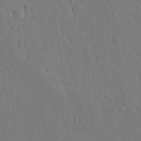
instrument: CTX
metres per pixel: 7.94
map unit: lHvf
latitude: 17.8772
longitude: -114.3467
